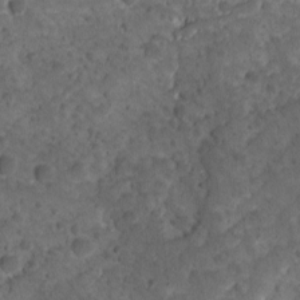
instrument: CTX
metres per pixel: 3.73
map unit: Ave
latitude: 10.6113
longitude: -105.5371
